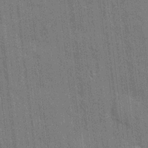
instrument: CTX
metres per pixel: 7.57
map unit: eHh
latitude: 6.0255
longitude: -74.6113
